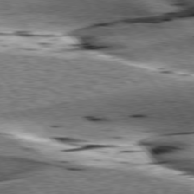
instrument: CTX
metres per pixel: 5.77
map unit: lApd
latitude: 76.8002
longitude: -60.7435
